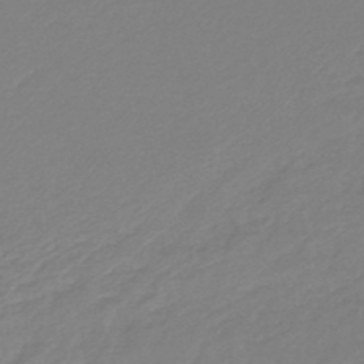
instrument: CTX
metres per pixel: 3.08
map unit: lHb
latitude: -46.3306
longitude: 74.2929
